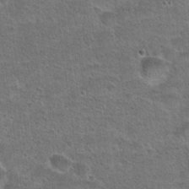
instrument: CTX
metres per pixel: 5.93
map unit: Hto
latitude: 23.4426
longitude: -49.3293
